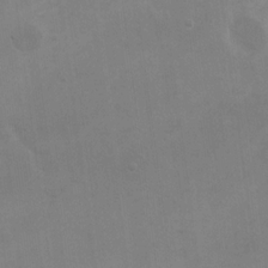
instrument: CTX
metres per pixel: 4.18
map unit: eHh
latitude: 17.5938
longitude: -66.0633
